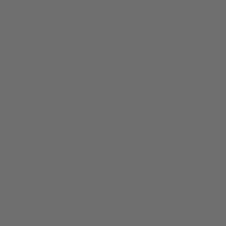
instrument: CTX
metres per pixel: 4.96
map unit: Hpe
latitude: 76.5356
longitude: -139.2537
